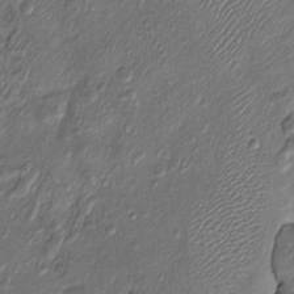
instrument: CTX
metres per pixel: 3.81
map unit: Htu
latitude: -6.8786
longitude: 155.2565
